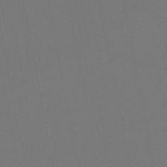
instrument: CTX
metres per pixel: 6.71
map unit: lHb
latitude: -46.7841
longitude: 68.5384
